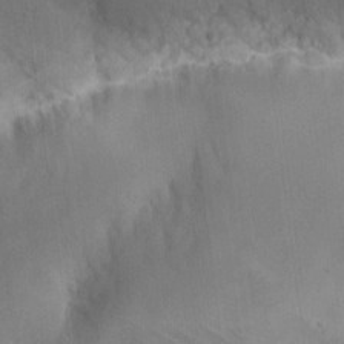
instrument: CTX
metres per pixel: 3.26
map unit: eHh
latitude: 18.4979
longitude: -67.3292
